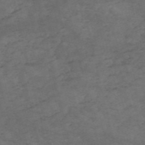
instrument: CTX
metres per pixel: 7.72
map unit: HNb
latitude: -55.7667
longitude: -45.2537
